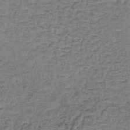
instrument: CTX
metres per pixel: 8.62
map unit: lHb
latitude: -40.5951
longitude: 62.8597
